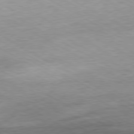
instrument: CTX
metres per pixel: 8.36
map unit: Hpe
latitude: -80.4629
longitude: 21.6533
